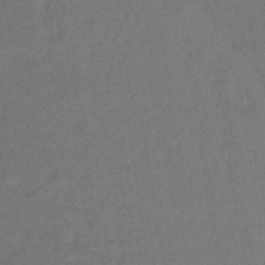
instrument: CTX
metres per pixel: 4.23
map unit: lHb
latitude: -32.7841
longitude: 66.6896
